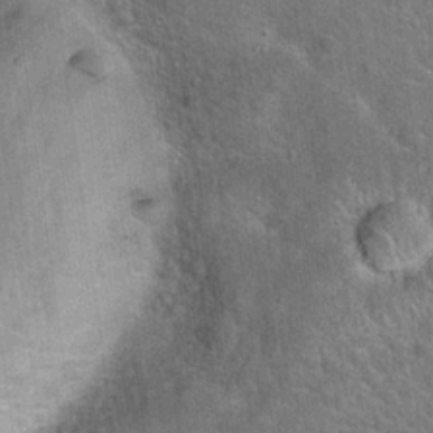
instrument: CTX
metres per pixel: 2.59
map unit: Hto
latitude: 21.9339
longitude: -51.0836
